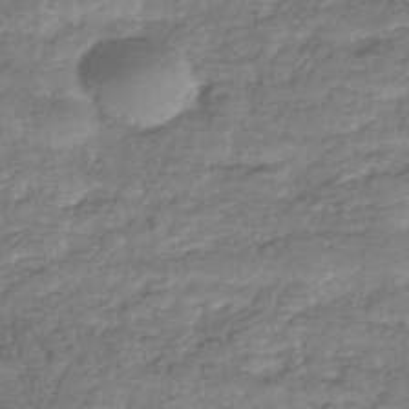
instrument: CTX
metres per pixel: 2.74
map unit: eHb
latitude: -37.4454
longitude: 80.6519
